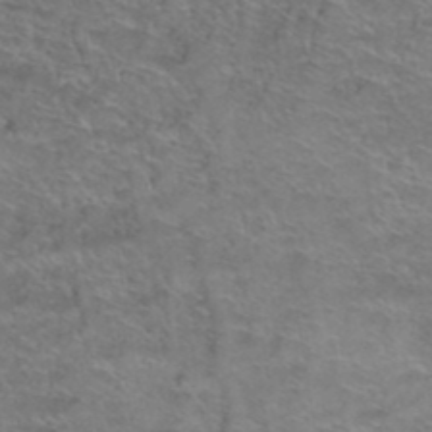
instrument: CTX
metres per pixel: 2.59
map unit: Hto
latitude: 39.2159
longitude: -43.3671
